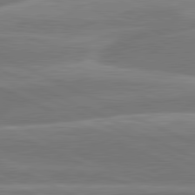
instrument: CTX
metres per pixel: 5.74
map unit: lApd
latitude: 81.4993
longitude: -134.8380
